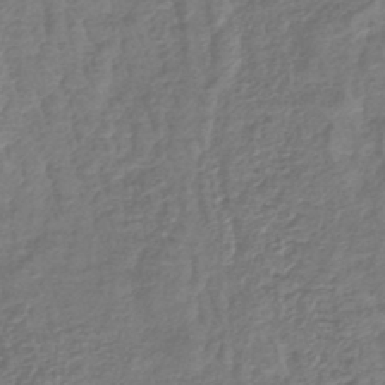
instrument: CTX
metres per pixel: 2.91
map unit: lHb
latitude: -42.6896
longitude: 78.8408
